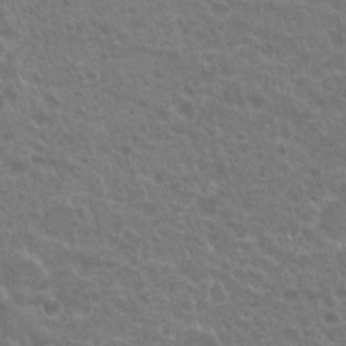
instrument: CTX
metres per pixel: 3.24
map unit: Hto
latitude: 19.6882
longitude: -40.1955
